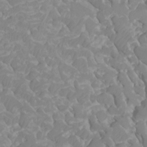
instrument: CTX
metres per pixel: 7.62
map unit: Ht
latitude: -4.4062
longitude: -27.0081
